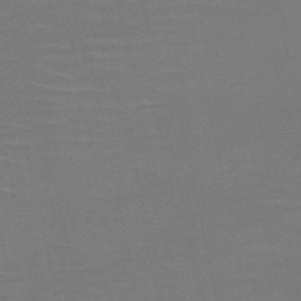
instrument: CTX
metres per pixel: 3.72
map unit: HNb
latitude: -51.0864
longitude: -46.5546
